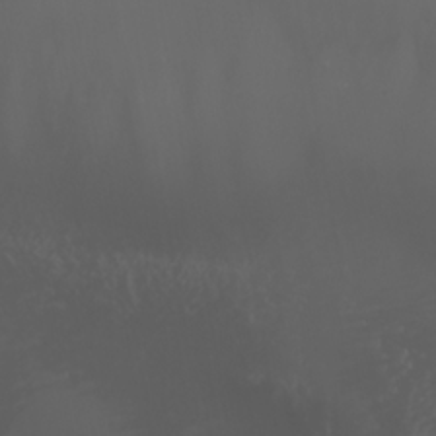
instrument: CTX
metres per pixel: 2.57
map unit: Nhu
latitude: -5.5021
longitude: -88.4979
